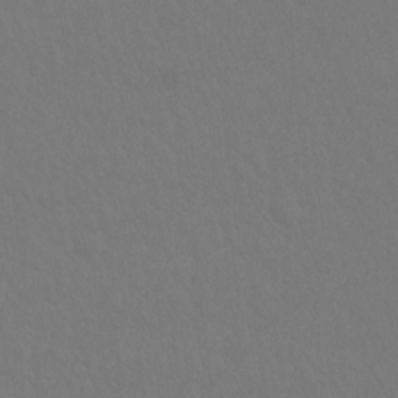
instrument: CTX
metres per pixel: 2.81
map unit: Hto
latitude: -10.8408
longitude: -38.1956
